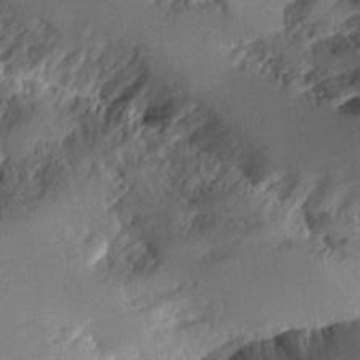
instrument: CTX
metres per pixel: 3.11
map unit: Aa
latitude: 10.8758
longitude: -127.0648
